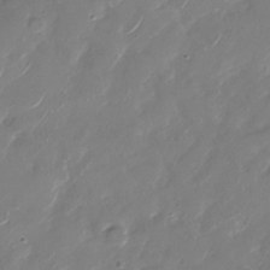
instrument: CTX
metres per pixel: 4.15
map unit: Nhu
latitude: -29.1809
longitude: -72.1578
